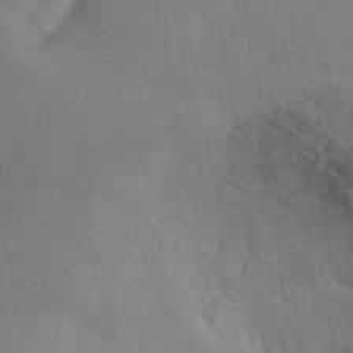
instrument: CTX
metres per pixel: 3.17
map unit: ANa
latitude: 41.5749
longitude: 50.9730
